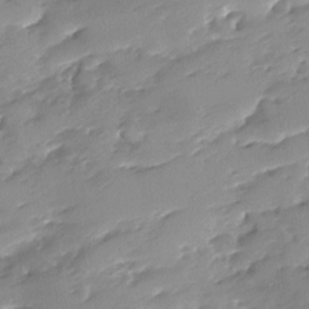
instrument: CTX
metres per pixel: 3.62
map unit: Ave
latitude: -8.5196
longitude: -117.3293
